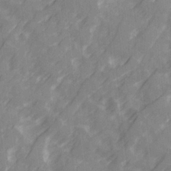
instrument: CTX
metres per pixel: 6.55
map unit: Ave
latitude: 20.2523
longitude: -131.9151
